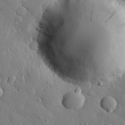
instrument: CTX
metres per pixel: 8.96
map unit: eHh
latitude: 27.2159
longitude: -78.8191
